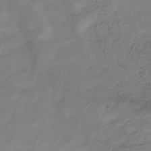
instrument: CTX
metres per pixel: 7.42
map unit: Hve
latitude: -34.7841
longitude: 89.5210
